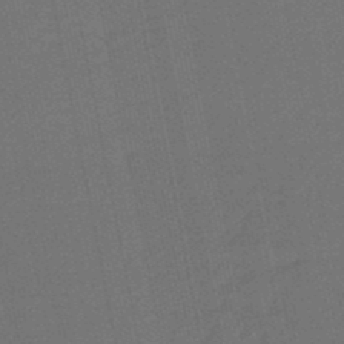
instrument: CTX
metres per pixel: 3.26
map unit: eHb
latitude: -47.6533
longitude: 87.2754
